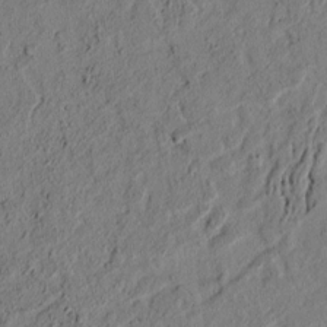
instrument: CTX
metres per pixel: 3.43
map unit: lAvf
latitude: 4.6113
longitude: 165.1809
